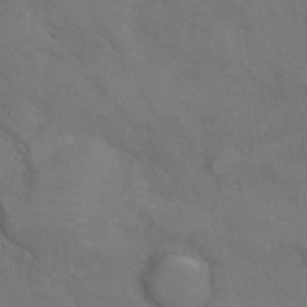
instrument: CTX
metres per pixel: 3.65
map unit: Hto
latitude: 6.1200
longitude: -35.6316
